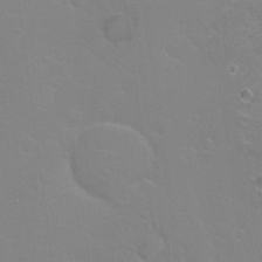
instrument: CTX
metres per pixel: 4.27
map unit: Hto
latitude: 21.0270
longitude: -33.1592
